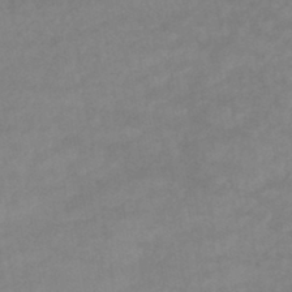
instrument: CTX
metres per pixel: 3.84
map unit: lHb
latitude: -44.6141
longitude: 67.0297
